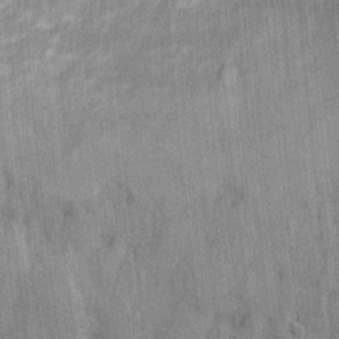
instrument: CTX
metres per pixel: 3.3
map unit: Hto
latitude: 13.6505
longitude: -34.1766
